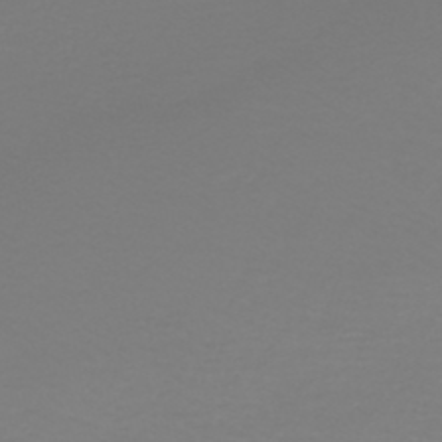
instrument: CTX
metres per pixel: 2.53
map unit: HNb
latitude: -45.8233
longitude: 54.1795
